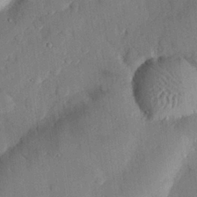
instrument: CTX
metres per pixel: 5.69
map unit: eHh
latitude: 27.6127
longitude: -82.2711
